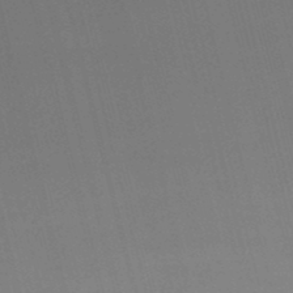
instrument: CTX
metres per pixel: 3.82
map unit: lHb
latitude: -47.8422
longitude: 61.0675
